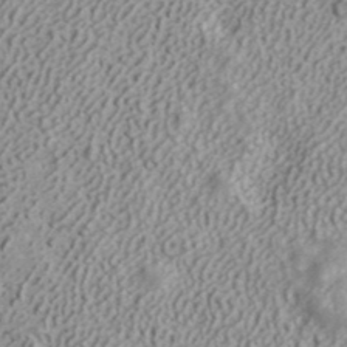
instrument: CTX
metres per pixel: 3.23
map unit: ANa
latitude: 41.4804
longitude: 30.5951
